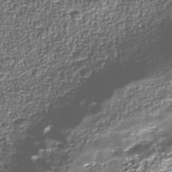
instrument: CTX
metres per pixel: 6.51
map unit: Nhu
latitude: -38.8786
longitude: -83.1592
